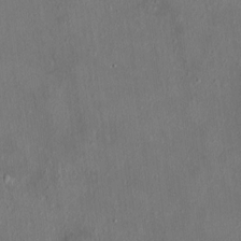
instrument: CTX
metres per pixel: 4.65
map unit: HNhu
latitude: 5.7639
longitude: 7.2187
